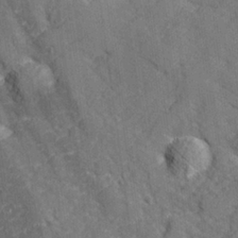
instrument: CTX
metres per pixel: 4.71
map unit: lHvf
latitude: 26.2712
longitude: 142.9163
